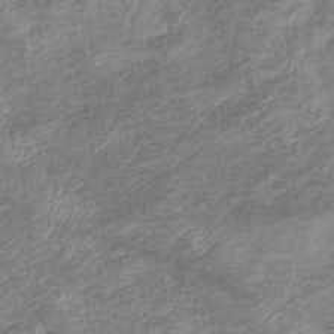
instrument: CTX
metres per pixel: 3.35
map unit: eHb
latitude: -37.4643
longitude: 77.2754
